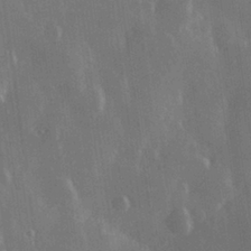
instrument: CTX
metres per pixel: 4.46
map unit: Hve
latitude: 28.0822
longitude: 149.1620
